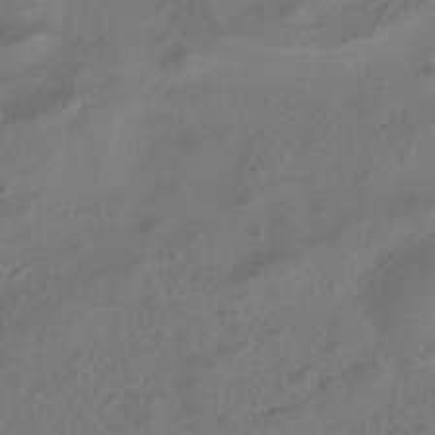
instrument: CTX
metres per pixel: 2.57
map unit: ANa
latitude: -37.7666
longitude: 95.1242
